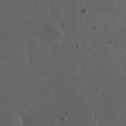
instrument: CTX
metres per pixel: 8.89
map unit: eHh
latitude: 22.9136
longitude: -67.8772
